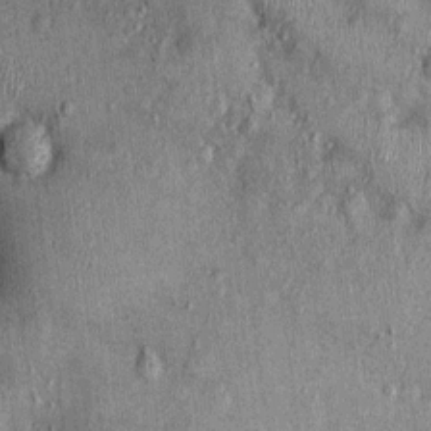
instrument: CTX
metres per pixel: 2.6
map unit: Nhu
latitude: 0.4223
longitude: -16.2144
